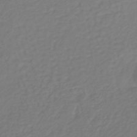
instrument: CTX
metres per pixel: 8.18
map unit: lHb
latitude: -38.2551
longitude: 62.9541
